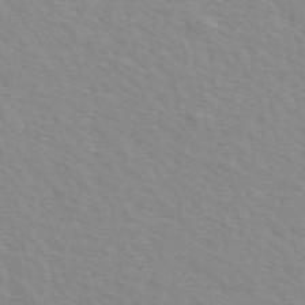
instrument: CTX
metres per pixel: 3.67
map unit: ANa
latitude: 49.4993
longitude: -74.6491
